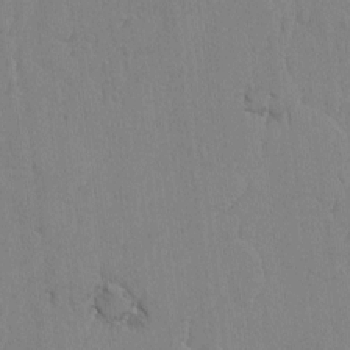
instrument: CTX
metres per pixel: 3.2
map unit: lAvf
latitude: -5.8422
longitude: -114.0255
